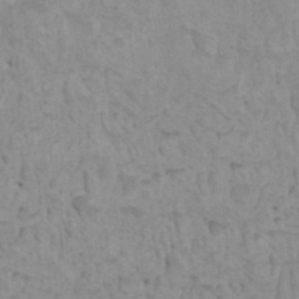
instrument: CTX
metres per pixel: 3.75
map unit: HNhu
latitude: 6.4601
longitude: -1.6694
